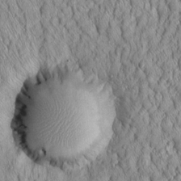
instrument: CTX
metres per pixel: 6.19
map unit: Htu
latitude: -6.1228
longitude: 157.1431
